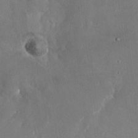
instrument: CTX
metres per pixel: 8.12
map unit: Nhu
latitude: -22.5574
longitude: -72.6869
